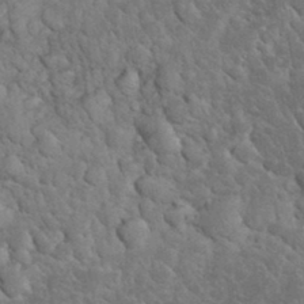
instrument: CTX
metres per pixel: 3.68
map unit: eHh
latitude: 33.4993
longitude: -66.3656
